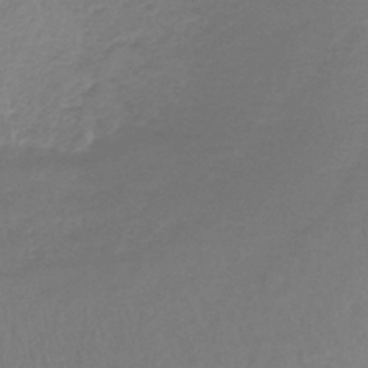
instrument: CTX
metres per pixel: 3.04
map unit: lHb
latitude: -41.5399
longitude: 59.2375
